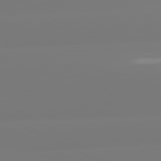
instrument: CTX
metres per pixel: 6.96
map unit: lApd
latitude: 81.1781
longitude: -156.8380
